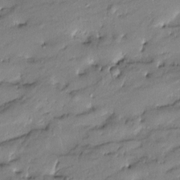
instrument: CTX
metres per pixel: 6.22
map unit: Htu
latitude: -8.5763
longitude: 177.1620
